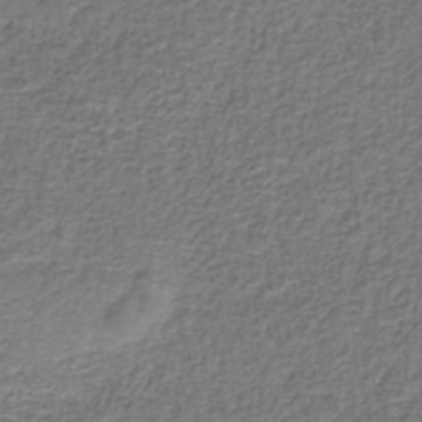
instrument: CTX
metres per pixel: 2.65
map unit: HNb
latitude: -37.1053
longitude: 50.9164
